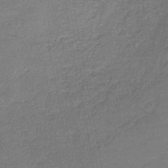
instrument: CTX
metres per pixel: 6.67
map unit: HNb
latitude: -34.9731
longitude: 59.6532
